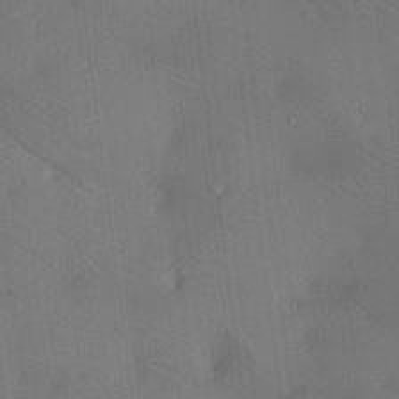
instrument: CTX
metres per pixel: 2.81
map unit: lAa
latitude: 18.8002
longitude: -139.2726
